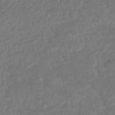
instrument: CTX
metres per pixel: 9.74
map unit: HNhu
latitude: -46.9164
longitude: 96.2929
